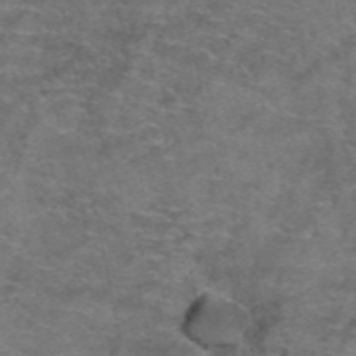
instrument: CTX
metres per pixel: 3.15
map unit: Hto
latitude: 39.6127
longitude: -41.6504
